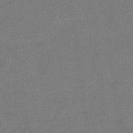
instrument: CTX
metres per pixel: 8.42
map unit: eHb
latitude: -35.9745
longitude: 78.4251
